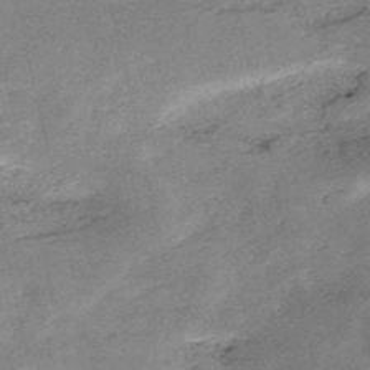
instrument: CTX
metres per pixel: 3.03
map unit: HNb
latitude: -53.4076
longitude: -40.4601
